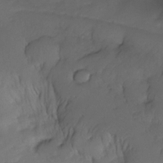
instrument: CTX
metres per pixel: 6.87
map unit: Nhe
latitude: -33.7667
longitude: -142.9892
